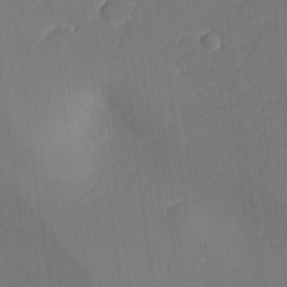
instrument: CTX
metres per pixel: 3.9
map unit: lHvf
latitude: 25.2725
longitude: 141.6533
